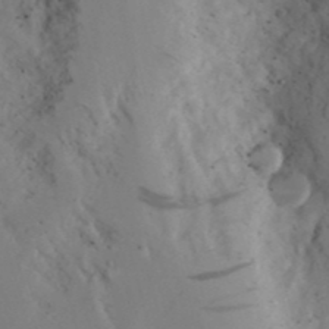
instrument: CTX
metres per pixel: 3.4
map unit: Aa
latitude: 23.7638
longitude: -131.4049
